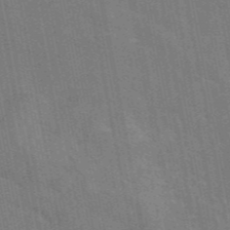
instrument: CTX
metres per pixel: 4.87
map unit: eAb
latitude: 46.1578
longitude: 121.8611
